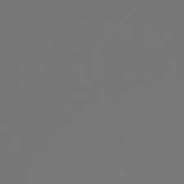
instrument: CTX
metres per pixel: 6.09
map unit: Hpe
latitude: 73.7639
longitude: -126.3467
